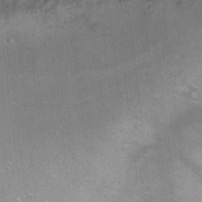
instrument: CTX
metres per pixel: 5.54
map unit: Ht
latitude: 7.9906
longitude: -36.9703
